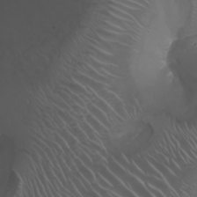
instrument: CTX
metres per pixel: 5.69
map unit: Nhu
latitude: -8.3873
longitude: -92.8380
